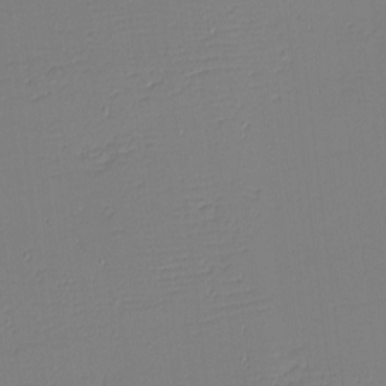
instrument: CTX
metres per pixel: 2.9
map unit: eHh
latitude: -4.4818
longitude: -81.1403
